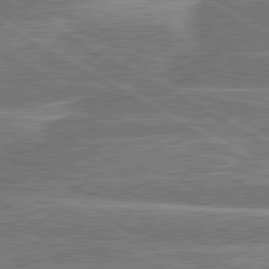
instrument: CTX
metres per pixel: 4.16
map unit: lApd
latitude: 80.7435
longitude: -131.2159
